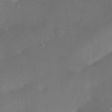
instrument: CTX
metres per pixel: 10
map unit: Nhu
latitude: -12.8597
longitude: -41.7827
